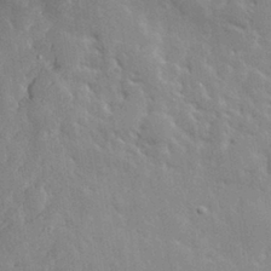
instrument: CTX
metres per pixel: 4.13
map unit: lHvf
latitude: 32.1011
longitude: -89.7450
